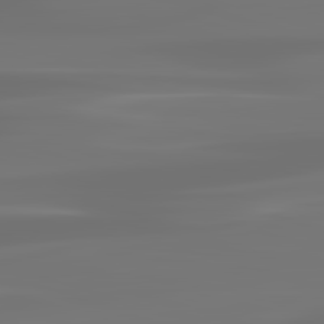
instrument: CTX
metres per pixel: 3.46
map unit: lApd
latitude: 83.3481
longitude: -129.9150
